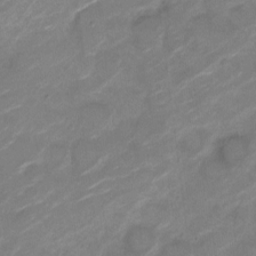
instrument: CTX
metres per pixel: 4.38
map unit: Nve
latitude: -18.2550
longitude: 107.6344
